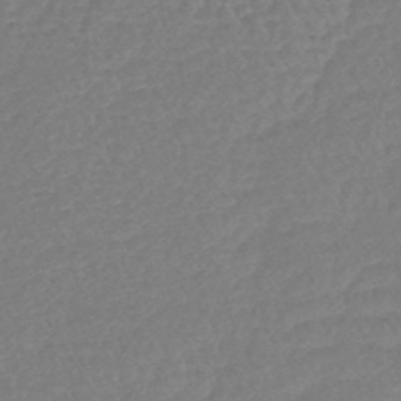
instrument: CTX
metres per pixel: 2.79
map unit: lHb
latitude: -43.4076
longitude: 79.0297
